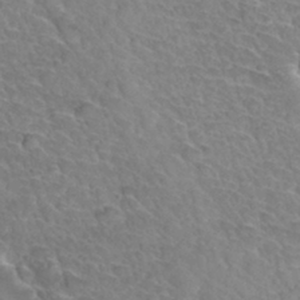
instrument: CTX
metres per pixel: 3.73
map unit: Hto
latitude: 34.2144
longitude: -46.4412
